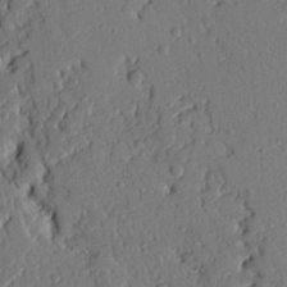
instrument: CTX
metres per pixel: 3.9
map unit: Ht
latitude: 9.6127
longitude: -78.1578
